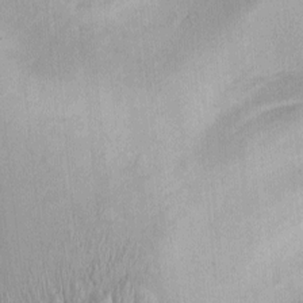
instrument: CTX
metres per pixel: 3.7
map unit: Ht
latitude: -3.0675
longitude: -14.8947
